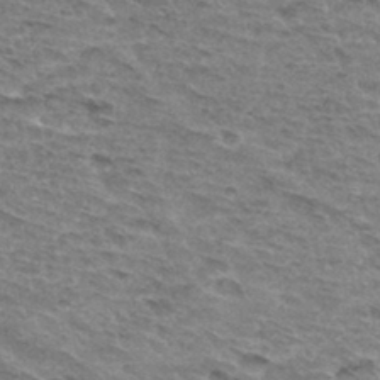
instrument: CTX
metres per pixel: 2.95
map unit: Hto
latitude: 33.1403
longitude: -45.0647
